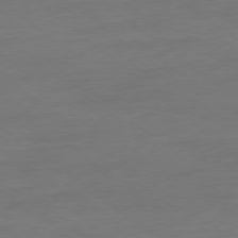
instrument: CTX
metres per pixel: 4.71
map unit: Ap
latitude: -78.9541
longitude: -89.3860
